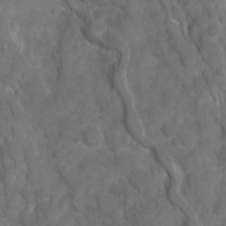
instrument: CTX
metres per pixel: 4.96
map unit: Ave
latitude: 16.4223
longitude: -132.4979
